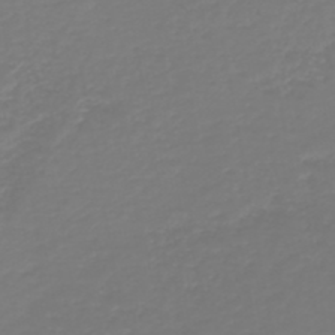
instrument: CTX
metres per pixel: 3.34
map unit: HNb
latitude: -46.6896
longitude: 54.8030
